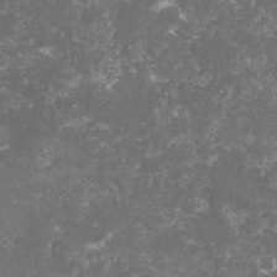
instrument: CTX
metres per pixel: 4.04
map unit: lHvf
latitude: -15.8990
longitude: -99.3670
